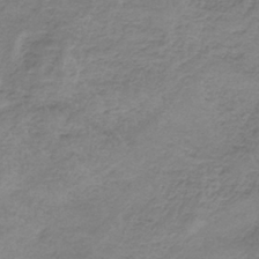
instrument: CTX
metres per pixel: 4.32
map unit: HNb
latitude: -35.2943
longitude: 56.4251
